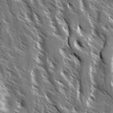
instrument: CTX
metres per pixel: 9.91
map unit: Ave
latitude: 14.7813
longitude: -133.5938
